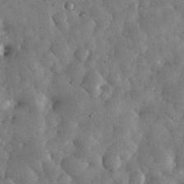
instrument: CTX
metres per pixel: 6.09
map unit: eHh
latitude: 34.5734
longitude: -68.6113
